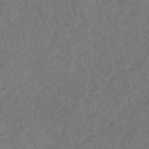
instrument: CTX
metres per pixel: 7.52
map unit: HNhu
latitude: -48.6330
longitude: 97.1431
